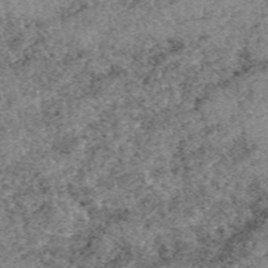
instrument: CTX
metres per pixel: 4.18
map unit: eAb
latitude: 49.4426
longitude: 109.6155
